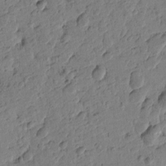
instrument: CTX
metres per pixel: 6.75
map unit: Htu
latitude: -1.1809
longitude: -176.1389
